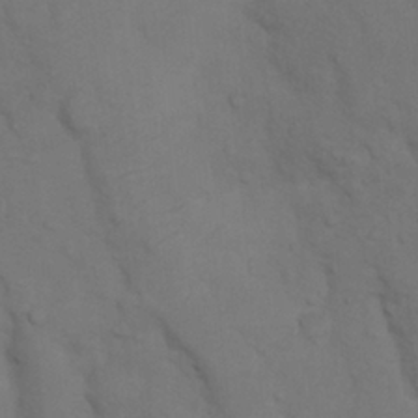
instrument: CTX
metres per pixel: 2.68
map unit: Nhu
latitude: 8.2145
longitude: -24.3278
